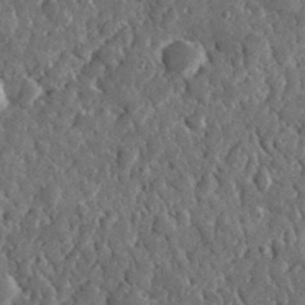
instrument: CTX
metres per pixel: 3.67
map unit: lHvf
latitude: 35.3103
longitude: -87.4993
